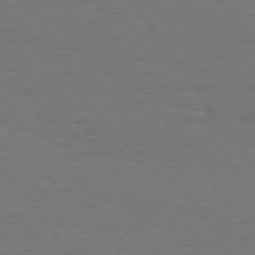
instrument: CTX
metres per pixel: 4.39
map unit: Hpe
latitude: 75.1025
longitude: -130.6302
